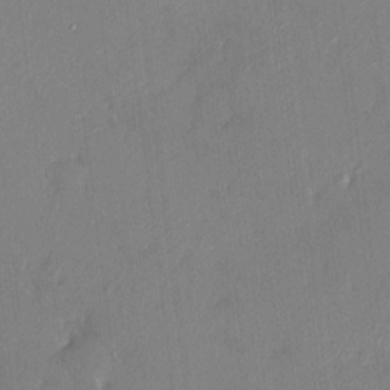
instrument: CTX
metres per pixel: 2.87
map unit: HNhu
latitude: 7.5749
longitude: 3.6343
